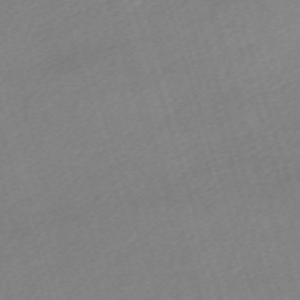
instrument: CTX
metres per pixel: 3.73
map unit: eHh
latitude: -62.0283
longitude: 53.8800
